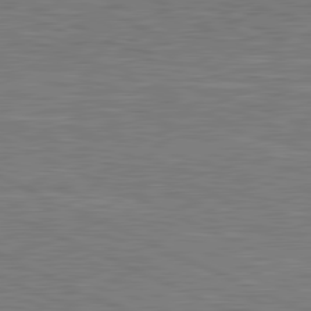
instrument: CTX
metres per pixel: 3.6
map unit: lApd
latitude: 81.4804
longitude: -167.8394
